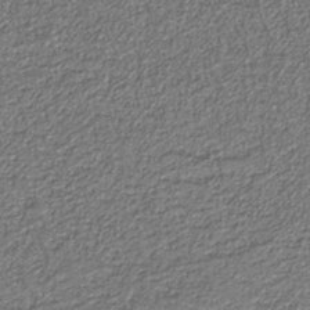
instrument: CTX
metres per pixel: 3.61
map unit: eAb
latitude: -39.1053
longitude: 51.8989
